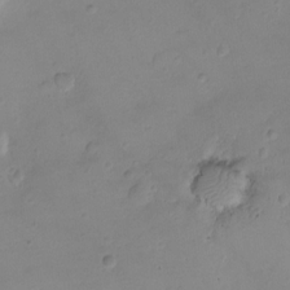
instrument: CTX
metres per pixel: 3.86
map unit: Ht
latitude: -1.5777
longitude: -18.4601
